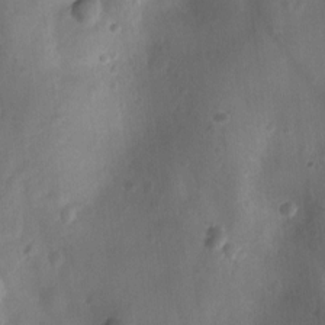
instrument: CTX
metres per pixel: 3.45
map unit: Ht
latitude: -10.1984
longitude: -22.4601
